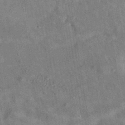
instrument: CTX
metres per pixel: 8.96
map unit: eAb
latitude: 35.0647
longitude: 110.8219
